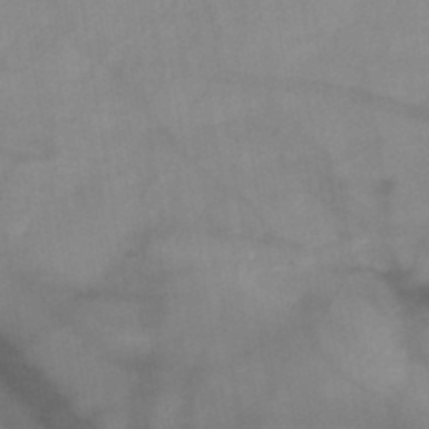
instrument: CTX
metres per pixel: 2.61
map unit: HNb
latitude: -46.2172
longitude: -45.3104
